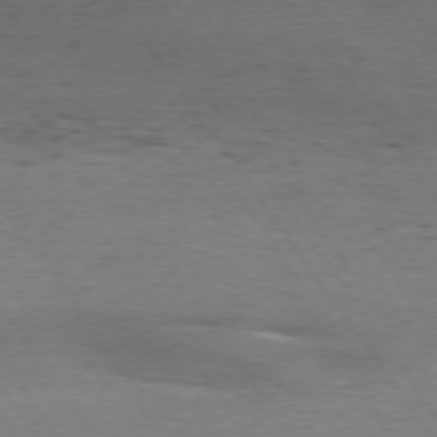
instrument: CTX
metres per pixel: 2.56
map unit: Hpe
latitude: 74.9514
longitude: -140.4034
